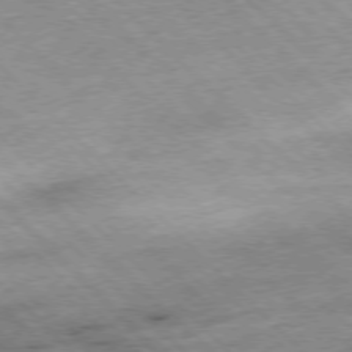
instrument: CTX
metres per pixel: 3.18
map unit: Hpe
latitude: -77.3132
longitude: -15.5372
